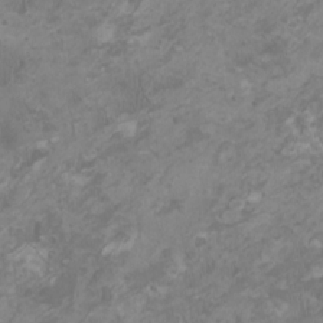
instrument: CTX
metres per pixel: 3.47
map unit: HNhu
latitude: 1.5938
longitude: -1.6694
